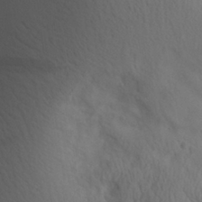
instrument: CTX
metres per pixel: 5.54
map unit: Aa
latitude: 30.6869
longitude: -143.6505
